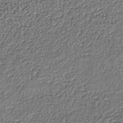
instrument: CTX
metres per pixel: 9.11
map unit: Nhe
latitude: -38.1795
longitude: -89.2159
